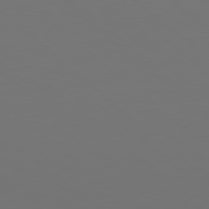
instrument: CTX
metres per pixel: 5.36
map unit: Hpe
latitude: 78.4412
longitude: -173.9906
